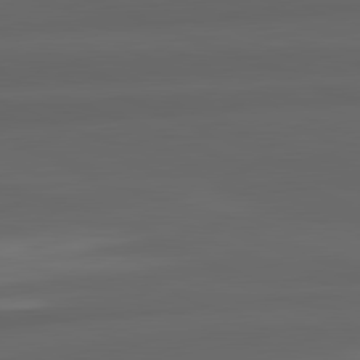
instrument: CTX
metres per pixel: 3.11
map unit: lApd
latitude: 82.2900
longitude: -171.1781
